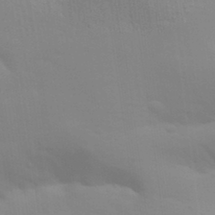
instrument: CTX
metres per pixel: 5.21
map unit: Aa
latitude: 32.7057
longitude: -145.1403
